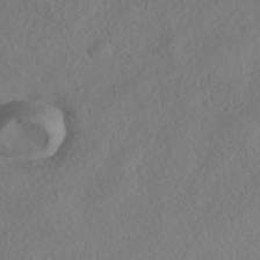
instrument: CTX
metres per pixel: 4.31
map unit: HNhu
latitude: -39.6155
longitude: 101.2942
